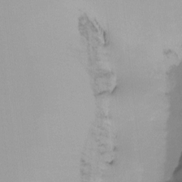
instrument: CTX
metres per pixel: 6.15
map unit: Ht
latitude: -14.6708
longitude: -51.4048
